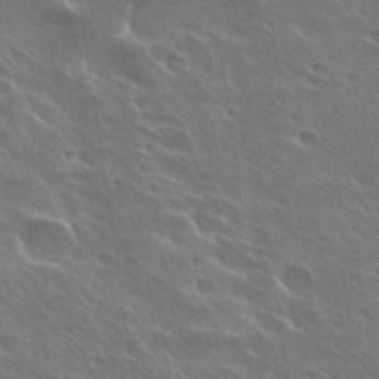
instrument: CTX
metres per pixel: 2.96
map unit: Hto
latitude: 27.8017
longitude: -40.9324
